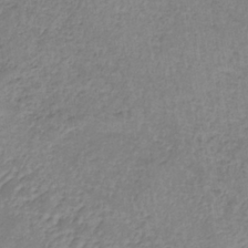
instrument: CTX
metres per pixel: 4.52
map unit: lHb
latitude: -35.5777
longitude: 72.5574
